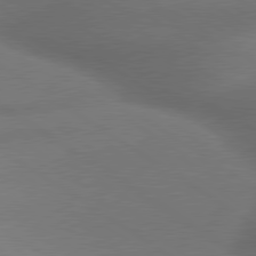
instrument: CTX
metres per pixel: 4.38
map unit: lApd
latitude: 79.5371
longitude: -154.6112
